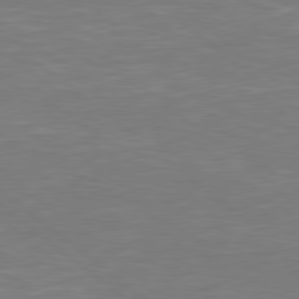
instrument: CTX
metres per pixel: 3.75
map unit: Hpe
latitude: 78.6869
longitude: -125.9150
